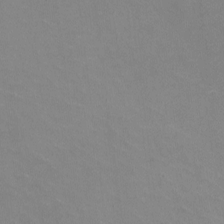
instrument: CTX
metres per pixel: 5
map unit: HNhu
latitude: -1.5777
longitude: -2.2333
